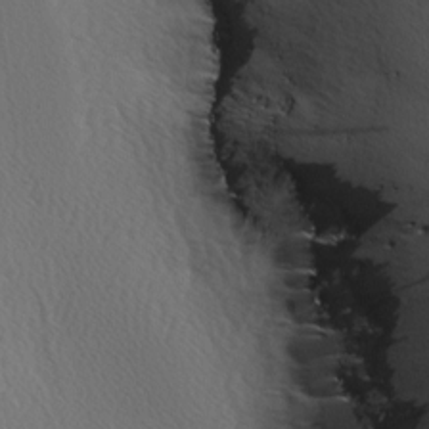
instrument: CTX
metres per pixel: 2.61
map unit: lAa
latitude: -3.5966
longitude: -125.9717
